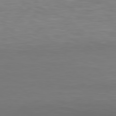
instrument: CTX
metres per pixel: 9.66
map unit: Hpe
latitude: 77.8772
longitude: -122.8758
